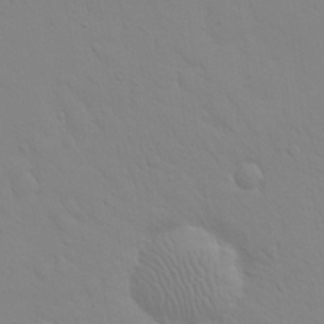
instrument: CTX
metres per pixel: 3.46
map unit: eHh
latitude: 24.7435
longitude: -65.7827
